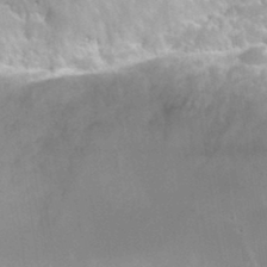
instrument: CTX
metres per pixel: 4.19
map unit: Hto
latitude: 33.5938
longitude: -47.5183
